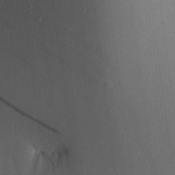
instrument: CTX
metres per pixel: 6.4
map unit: Aa
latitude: 27.0459
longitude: -137.7639
